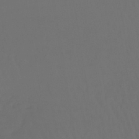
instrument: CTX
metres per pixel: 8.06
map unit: lHb
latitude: -43.5966
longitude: 66.0472
